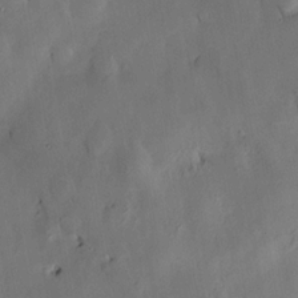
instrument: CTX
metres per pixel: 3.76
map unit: HNhu
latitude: 14.7247
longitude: 12.2362
